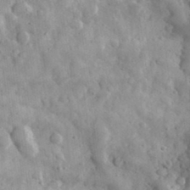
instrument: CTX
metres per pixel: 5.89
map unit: eHh
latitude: 33.3860
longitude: -69.7639
